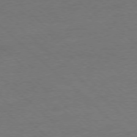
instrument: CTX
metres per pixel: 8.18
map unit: Ap
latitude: -78.0850
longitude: -86.1011
